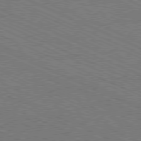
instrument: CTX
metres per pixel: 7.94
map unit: Ap
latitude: -80.9542
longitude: -75.5371
